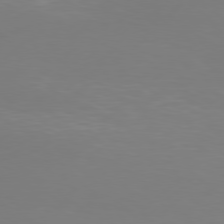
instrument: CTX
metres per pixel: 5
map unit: Hpe
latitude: 76.8758
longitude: -131.5938
